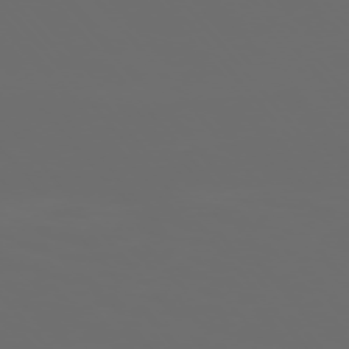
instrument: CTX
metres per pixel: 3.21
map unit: Ap
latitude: -76.1039
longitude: -63.9717
